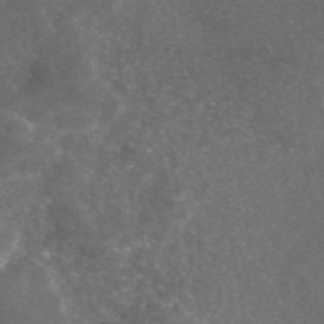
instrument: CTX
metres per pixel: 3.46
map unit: eAb
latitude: 46.6491
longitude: 115.3509
